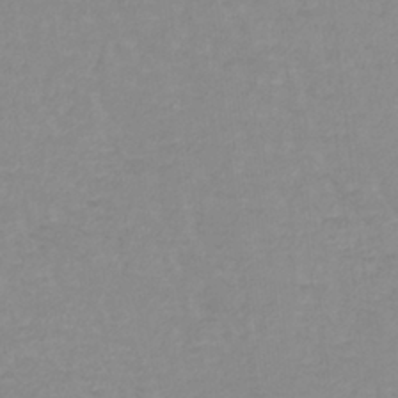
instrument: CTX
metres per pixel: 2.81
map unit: lHb
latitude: -40.0283
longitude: 65.6344
